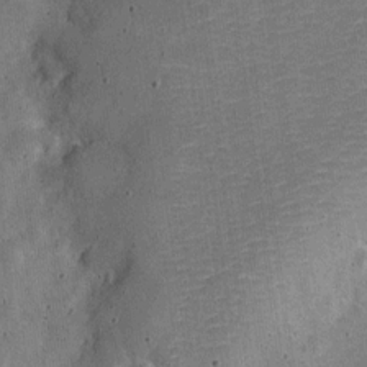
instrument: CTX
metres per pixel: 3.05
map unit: Nve
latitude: -25.7666
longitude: 105.7477
